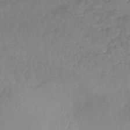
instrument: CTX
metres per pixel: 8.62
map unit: HNhu
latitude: -45.4643
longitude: 90.9353
